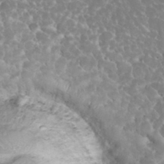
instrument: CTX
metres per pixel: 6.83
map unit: eHh
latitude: 34.8947
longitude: -63.7639
